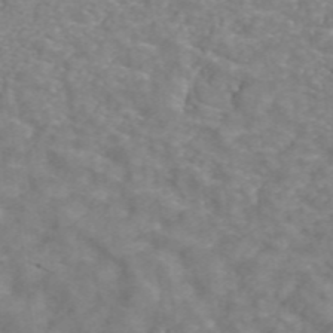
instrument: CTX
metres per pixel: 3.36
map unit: ANa
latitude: 43.3860
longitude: 26.3495
